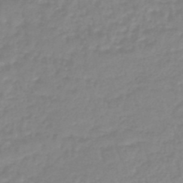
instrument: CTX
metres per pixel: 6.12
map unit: eHb
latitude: -45.6911
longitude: 81.7478
